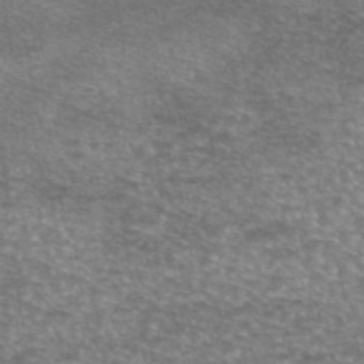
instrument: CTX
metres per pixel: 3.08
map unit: eAb
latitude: 45.2915
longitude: 103.2565
